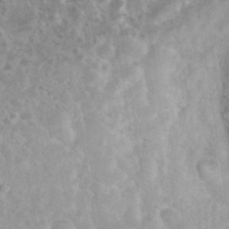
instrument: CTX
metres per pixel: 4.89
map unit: eHh
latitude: 34.9702
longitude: -61.8394
